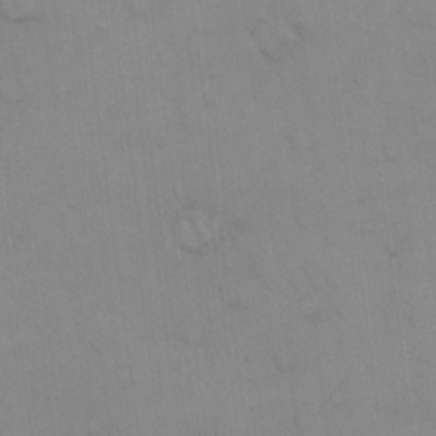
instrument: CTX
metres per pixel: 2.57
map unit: eHh
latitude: 19.8394
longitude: -60.2711
